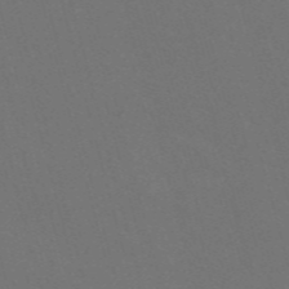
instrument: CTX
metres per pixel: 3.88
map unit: Nve
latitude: -57.8800
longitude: 52.1794
